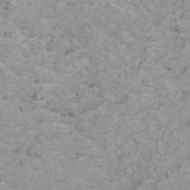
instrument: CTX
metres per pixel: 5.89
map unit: HNhu
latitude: 0.9702
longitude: 3.5399
